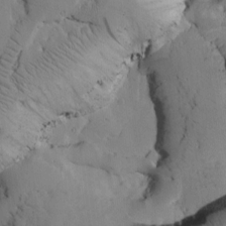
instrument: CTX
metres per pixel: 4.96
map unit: Htu
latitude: -3.4643
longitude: 169.5021
